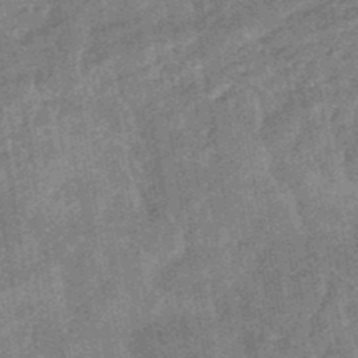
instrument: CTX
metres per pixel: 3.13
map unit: eHb
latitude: -48.4251
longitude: 85.7099
